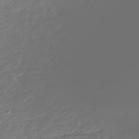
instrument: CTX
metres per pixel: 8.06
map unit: HNhu
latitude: -40.9353
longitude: 99.7666
